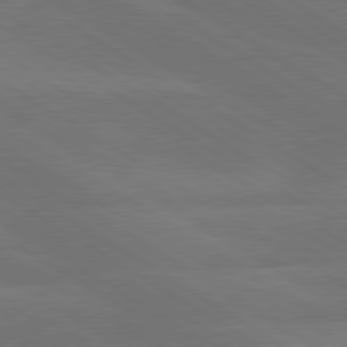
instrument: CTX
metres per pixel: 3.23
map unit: lApd
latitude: 79.9528
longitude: -126.1011
